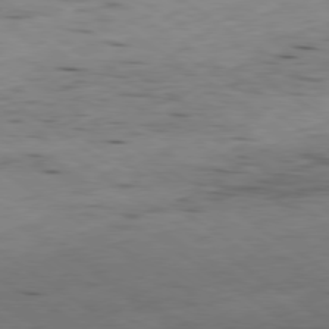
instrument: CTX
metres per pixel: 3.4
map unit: Ap
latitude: -79.6721
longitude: -101.4804
